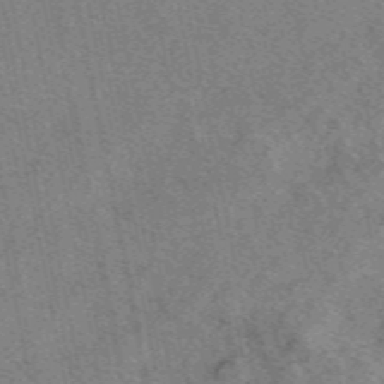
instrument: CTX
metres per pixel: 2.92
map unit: eAb
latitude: 48.8758
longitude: 109.4643
